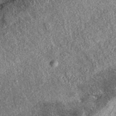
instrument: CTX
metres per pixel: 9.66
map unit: eAb
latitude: 37.8394
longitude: 108.7085
